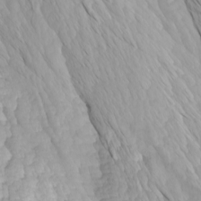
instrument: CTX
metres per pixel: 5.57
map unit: Htu
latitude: -4.1983
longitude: -73.5938
